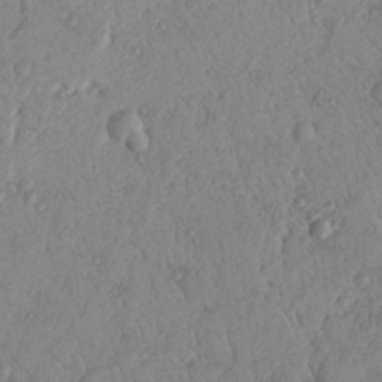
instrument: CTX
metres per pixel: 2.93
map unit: Nhu
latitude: 18.2900
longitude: -77.7071
